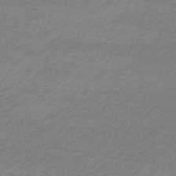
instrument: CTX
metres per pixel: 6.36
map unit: eHb
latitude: -33.1431
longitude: 69.9745
